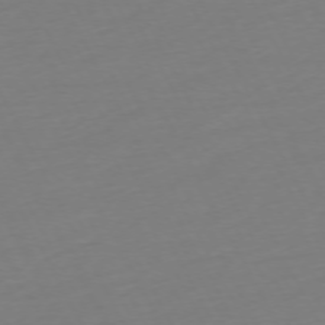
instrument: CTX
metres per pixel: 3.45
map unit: Ap
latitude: -74.0094
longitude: -69.7261
